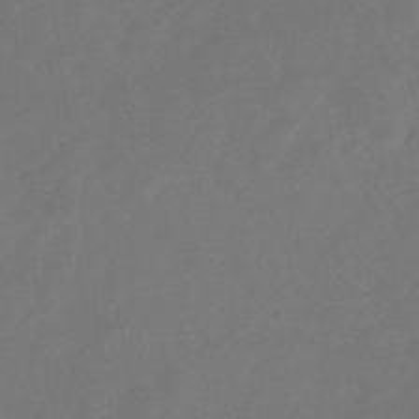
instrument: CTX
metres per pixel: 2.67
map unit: eHb
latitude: -35.5399
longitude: 78.8786
